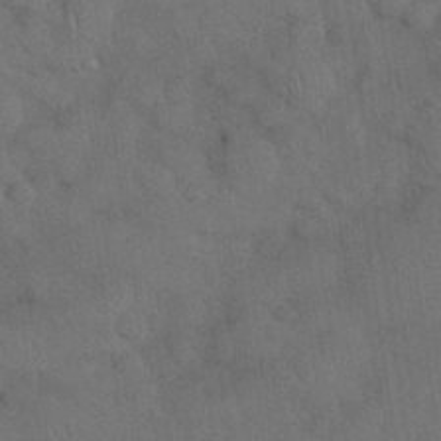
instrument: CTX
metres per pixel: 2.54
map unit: Nhu
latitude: 27.5371
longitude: -70.0633
